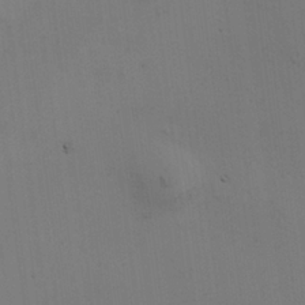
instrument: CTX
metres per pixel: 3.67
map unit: HNhu
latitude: 10.8758
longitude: 23.1998
